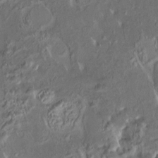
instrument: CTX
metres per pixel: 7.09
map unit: HNhu
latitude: 4.9892
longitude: 9.3887
